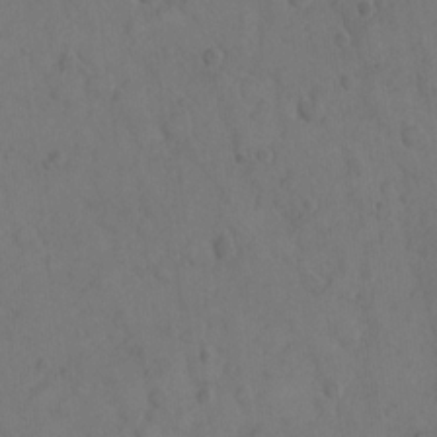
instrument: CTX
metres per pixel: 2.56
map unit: Hto
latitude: 8.2334
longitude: -61.3104
